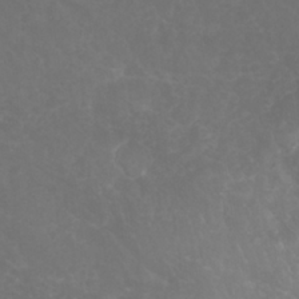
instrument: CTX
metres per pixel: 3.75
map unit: Nhu
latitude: 26.9514
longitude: -64.6679
